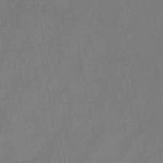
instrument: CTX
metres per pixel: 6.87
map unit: HNb
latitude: -45.2376
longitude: -37.4993
